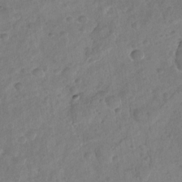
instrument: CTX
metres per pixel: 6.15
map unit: Nhu
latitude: -30.6329
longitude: -62.2145
